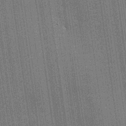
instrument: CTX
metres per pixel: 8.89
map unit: lHvf
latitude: 19.9150
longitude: 142.5762
